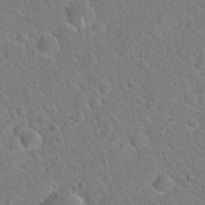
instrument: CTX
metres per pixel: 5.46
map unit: Hto
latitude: 20.9703
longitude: -51.7260
